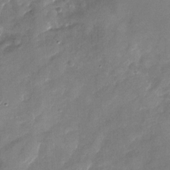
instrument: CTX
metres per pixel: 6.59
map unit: Nhu
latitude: -28.5385
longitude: -74.0255
